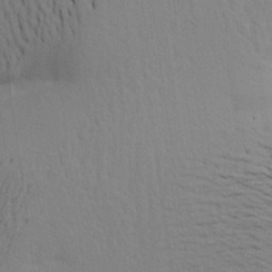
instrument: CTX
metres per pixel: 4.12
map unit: Aa
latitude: 22.0822
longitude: -148.5168
